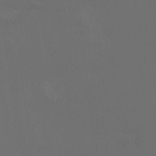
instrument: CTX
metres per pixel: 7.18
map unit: HNhu
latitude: 0.6301
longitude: -2.7624
